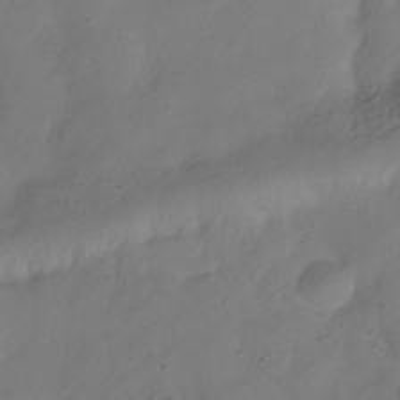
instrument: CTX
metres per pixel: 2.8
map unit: Hve
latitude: -32.3496
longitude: 94.3495
